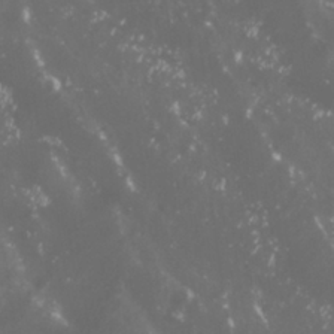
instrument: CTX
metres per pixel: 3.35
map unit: Nhu
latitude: 27.6127
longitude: -60.1766
